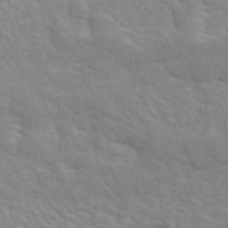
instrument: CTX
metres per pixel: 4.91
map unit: ANa
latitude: 44.6679
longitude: 20.8597
